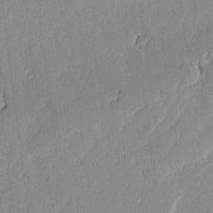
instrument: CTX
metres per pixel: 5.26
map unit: lAvf
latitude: -1.4077
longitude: -107.1970
